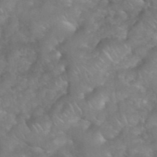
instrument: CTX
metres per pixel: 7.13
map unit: eHh
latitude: 39.4615
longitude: -58.6868
